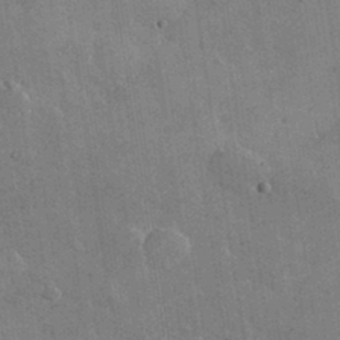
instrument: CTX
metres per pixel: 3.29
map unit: lHvf
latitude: 35.3103
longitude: -91.8205
